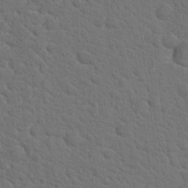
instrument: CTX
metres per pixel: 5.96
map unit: Hto
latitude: 19.3481
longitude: -35.1781
